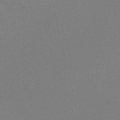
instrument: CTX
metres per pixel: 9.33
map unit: Nve
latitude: -58.4817
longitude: 63.2942
